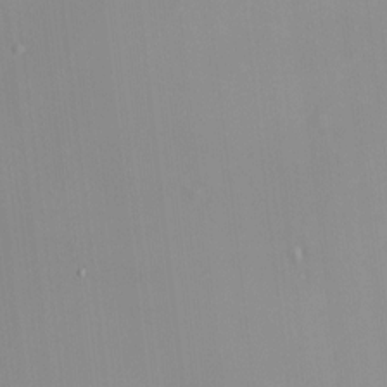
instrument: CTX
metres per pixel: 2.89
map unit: HNhu
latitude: 7.5560
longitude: 8.6707
